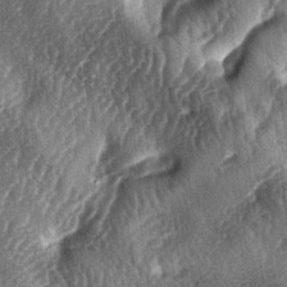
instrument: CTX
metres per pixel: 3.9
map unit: lAa
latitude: -5.2187
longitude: -126.5357
